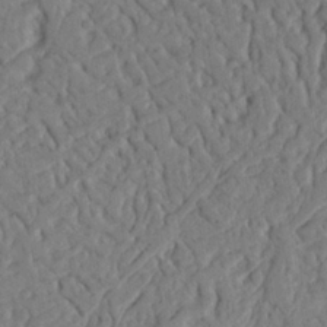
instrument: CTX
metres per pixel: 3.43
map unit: Aa
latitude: 23.7450
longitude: -131.9906
